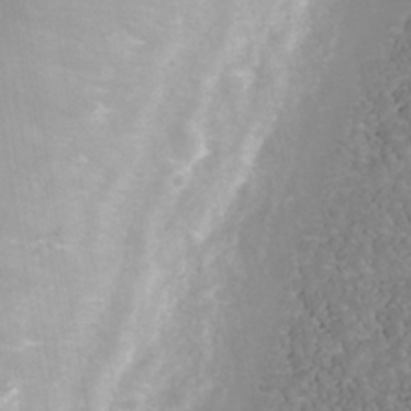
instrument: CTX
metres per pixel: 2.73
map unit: Nhu
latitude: -40.5385
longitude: -83.1781
